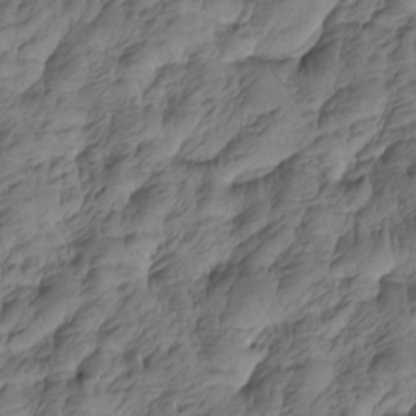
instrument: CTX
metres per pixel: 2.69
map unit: Htu
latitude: -5.3698
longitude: -178.3090
